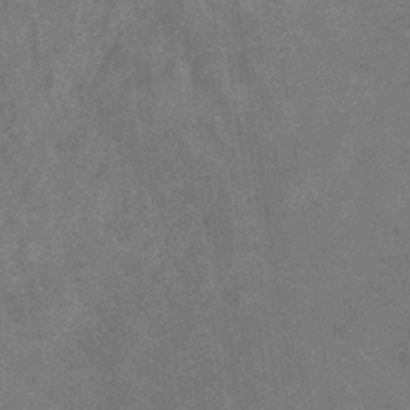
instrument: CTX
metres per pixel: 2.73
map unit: eHb
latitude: -33.9745
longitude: 73.3132
